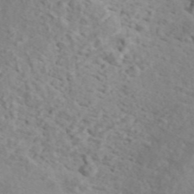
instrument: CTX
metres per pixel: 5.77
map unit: ANa
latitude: 44.8191
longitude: 21.1809
